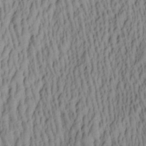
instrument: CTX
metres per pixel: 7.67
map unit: Aa
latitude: 29.4237
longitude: -137.6883
